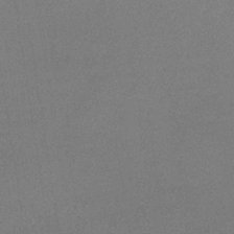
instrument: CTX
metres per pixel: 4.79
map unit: lHb
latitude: -34.9920
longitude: 68.1983
